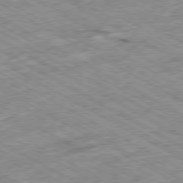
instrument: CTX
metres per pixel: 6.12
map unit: Ap
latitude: -80.2929
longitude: -85.4049
